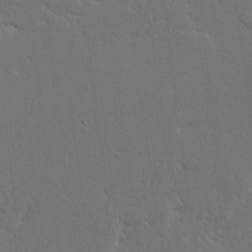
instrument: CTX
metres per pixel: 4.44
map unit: Ave
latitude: 15.6316
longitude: -139.6505
